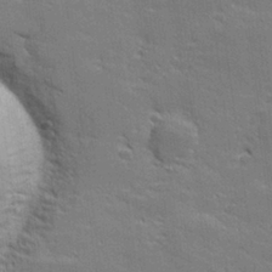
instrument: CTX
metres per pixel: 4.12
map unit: lHvf
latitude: 26.7624
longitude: 142.2739
